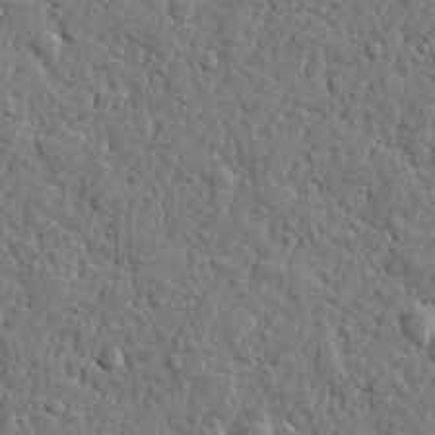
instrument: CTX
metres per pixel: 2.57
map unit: lHvf
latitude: 22.6868
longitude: 143.1242
